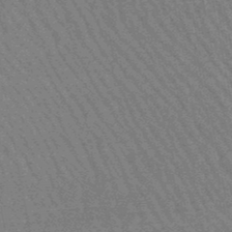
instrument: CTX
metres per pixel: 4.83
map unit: lHb
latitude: -48.3496
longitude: 82.6896
